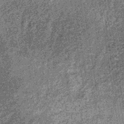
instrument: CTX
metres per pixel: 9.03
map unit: lHb
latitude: -36.0472
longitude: 67.5022
